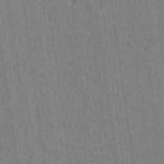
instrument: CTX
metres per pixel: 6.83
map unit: lAvf
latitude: 6.6868
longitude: 164.5952
